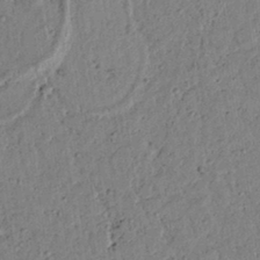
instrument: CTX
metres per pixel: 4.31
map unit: lAvf
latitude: 5.7450
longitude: 160.2740
